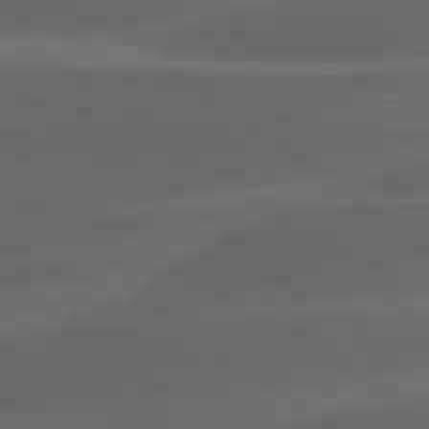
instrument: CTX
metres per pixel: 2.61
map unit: lApd
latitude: 78.8758
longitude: -49.2726
